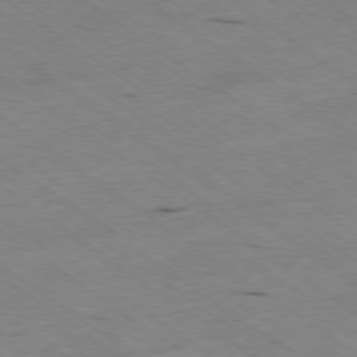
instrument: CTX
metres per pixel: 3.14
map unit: Hpe
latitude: -78.5384
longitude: -21.6127
